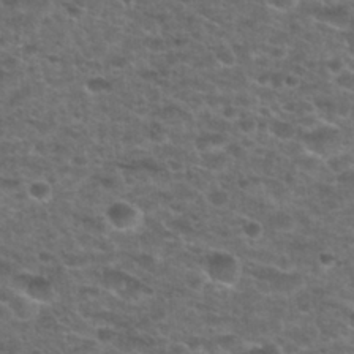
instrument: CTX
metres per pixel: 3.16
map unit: Hto
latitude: 28.3089
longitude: -49.1781
